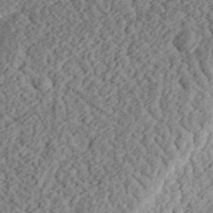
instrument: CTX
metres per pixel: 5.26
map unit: eHh
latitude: 36.4412
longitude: -79.2348
